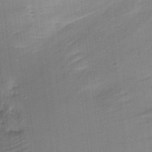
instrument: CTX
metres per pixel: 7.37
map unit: Nhu
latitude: 18.3089
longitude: -74.1200
